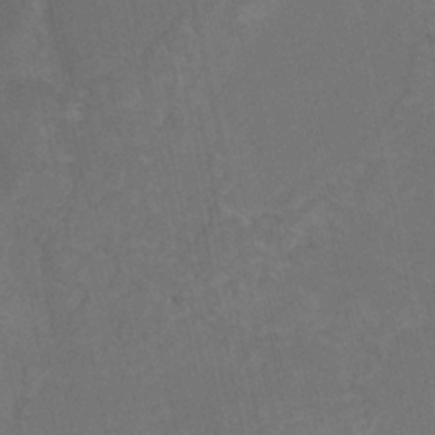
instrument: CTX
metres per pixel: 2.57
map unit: HNhu
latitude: 6.4601
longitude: 4.5762
